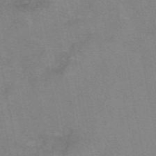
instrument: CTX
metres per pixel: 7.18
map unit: eAb
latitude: 49.7072
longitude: 105.0675
